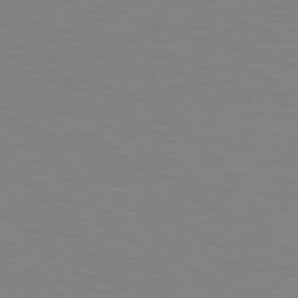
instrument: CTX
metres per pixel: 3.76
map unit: lApd
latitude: 75.8772
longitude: -81.0458
